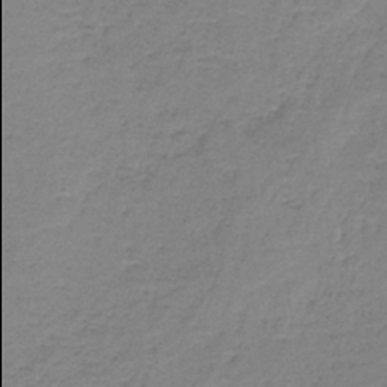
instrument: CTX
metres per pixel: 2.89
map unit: HNb
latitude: -36.1983
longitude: 54.0094
